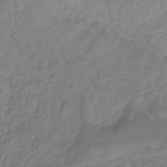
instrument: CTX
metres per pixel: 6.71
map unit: eHb
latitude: -29.7100
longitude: 71.1431
